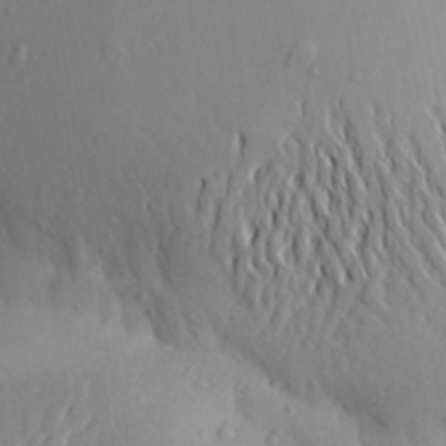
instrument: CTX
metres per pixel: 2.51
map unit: Aa
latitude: 26.1389
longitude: -149.1214
